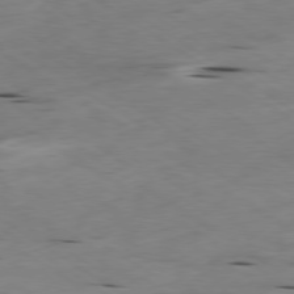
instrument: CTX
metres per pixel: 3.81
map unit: Ap
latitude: -79.7855
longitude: -100.9136
